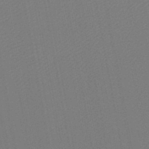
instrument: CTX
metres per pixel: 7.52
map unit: lHb
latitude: -46.6329
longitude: 73.2187
